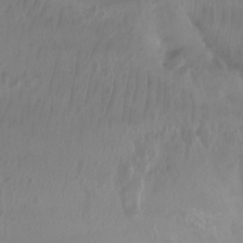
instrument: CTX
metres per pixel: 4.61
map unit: Aa
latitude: -12.7274
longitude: -68.5357
